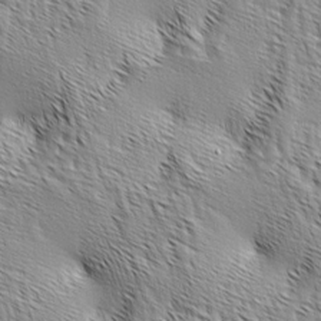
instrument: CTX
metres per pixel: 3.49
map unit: lAa
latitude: -4.5384
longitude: -121.9339
